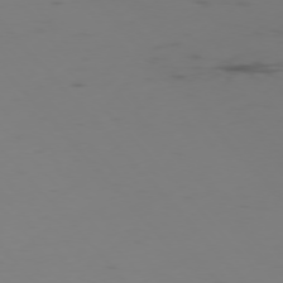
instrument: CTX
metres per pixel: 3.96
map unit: Ap
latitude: -76.3873
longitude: -83.4048
